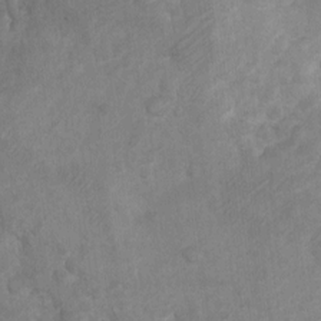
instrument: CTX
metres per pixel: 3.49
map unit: Ht
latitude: 2.7246
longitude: -26.9325
